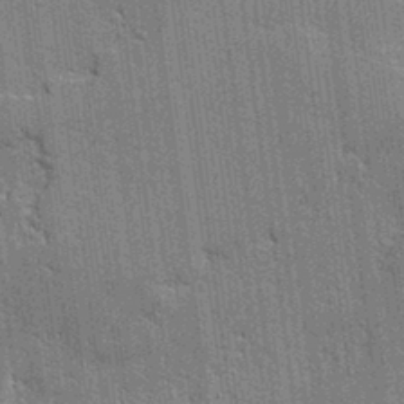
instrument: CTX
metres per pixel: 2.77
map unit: lAvf
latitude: -0.6519
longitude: -107.6694
